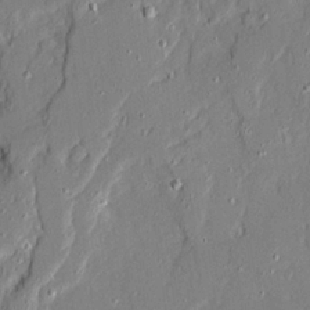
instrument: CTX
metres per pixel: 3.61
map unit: Ave
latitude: 20.8947
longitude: -128.9891
